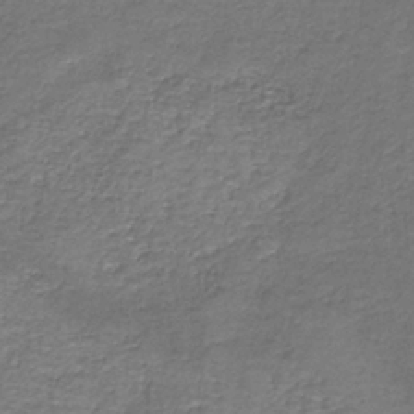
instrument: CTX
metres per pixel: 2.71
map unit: HNb
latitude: -36.8597
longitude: 51.3699
